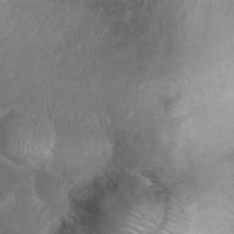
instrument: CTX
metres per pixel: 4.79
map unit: Nhu
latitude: 26.9703
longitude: -65.9717
